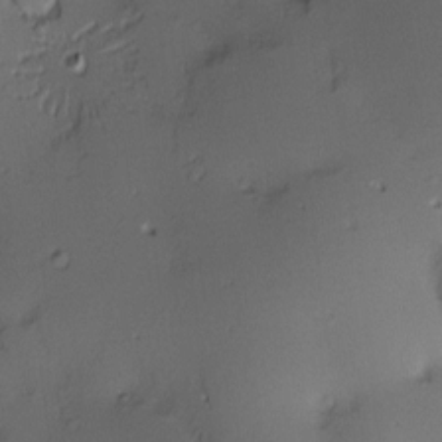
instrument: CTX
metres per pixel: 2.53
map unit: Nve
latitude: -9.2943
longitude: 174.5762
